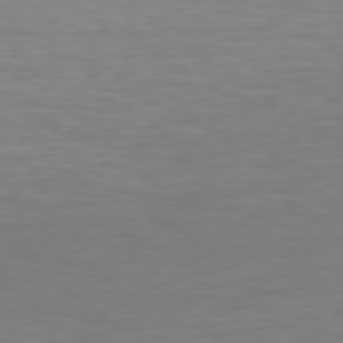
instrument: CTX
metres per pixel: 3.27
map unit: Hpe
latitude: 77.9150
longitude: -122.9514
